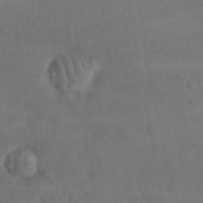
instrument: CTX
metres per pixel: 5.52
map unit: Nhu
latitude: 27.1781
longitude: -69.7828
